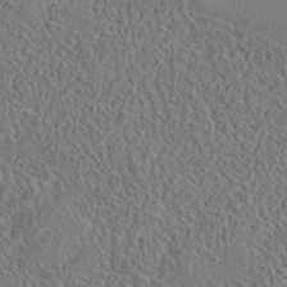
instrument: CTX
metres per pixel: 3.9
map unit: eAb
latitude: 35.8016
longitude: 111.1998
